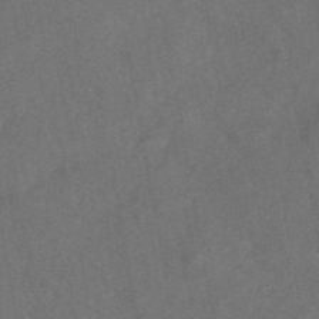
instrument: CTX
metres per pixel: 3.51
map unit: ANa
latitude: 44.1389
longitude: 29.8989
